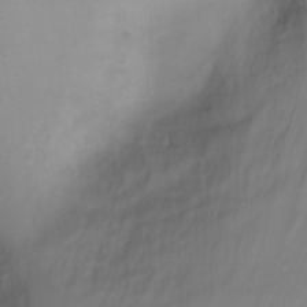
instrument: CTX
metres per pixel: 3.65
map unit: Ht
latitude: 1.4993
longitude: -36.5546
